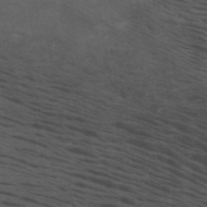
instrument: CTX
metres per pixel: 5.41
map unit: HNb
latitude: -45.9367
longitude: -45.5749
